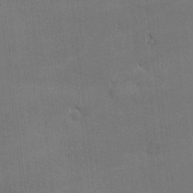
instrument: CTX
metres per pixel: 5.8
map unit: Nhu
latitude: 1.1970
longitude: -78.8758
